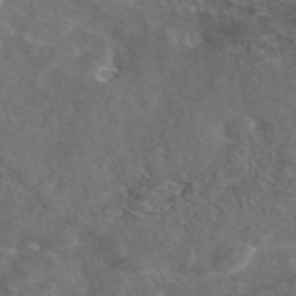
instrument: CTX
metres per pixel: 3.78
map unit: eAb
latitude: 46.6869
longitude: 114.5762
